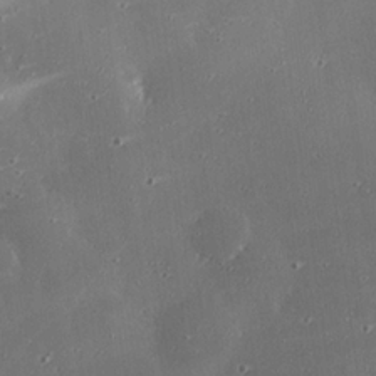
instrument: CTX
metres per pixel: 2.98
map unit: eHh
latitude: 25.0647
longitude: -89.7639
